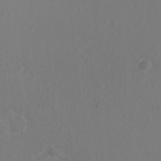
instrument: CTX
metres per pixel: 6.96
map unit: Ht
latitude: -1.8801
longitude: -16.3278
